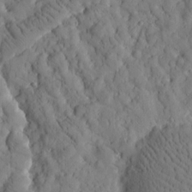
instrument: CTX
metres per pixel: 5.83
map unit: Htu
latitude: -2.5951
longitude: 174.1038
